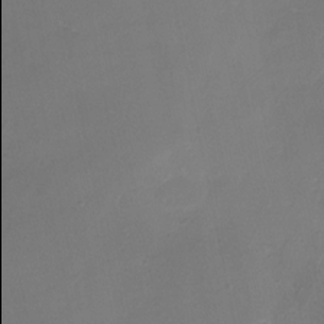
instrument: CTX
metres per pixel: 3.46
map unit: Nhe
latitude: -27.2564
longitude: -109.9906
